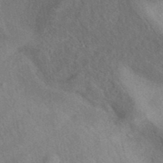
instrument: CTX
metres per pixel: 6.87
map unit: eAb
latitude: 40.1199
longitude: 106.7841
